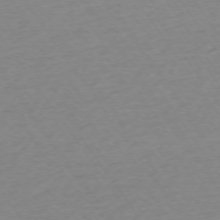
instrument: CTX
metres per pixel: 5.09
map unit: Ap
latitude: -74.1228
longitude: -83.8583
